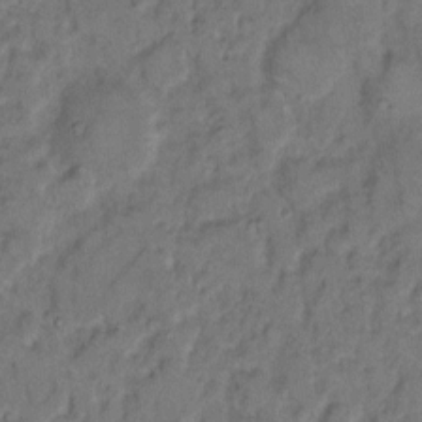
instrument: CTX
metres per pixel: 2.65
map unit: eHh
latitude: 8.9703
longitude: -62.3279
